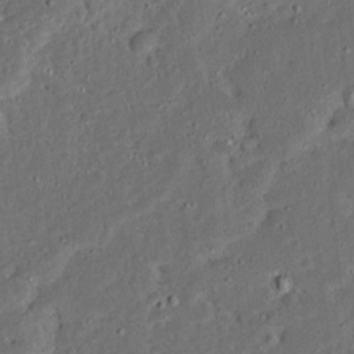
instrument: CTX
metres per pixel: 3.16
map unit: Ave
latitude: 14.3657
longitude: -138.8569
